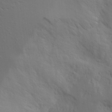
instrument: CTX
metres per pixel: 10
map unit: Aa
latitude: 18.3656
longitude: -124.9135
